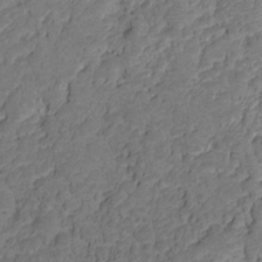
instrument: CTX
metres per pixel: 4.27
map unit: HNhu
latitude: -20.7274
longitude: 85.2753
